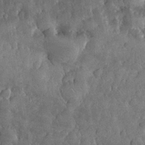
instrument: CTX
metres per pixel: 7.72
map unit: eHh
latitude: 31.2726
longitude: -69.3482
